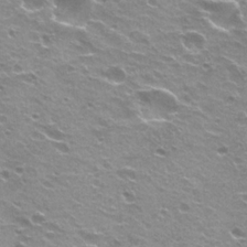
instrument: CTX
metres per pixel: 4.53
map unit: Hto
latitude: 22.3467
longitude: -32.1767
